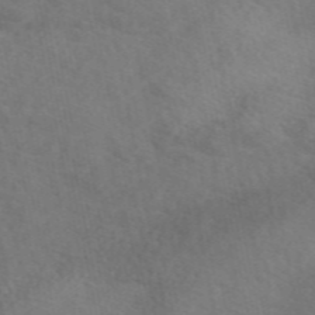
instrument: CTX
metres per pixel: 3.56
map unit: eAb
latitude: 49.5182
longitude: 119.8044
